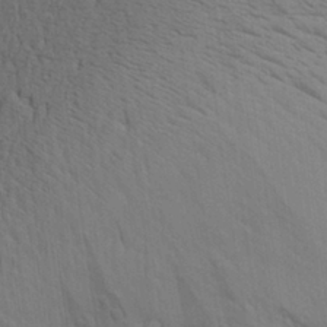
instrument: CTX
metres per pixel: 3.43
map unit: Aa
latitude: 26.9892
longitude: -137.4238
